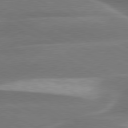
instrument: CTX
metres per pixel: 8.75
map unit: lApd
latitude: 79.6883
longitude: -116.1389
